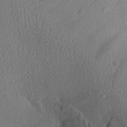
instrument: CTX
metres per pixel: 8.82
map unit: Aa
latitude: 26.6302
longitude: -136.5924
